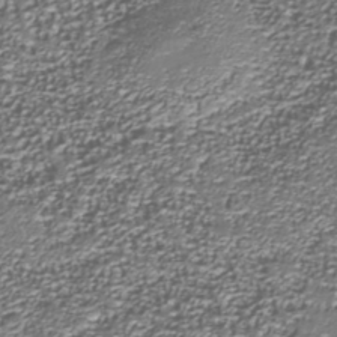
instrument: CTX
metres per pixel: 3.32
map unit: Nhu
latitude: -38.5574
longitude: -82.7246
